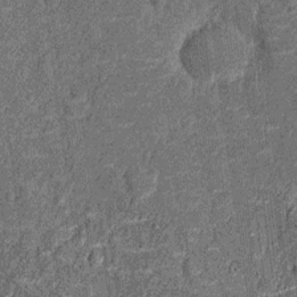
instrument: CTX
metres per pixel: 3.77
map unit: Nhu
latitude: -13.8989
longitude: -23.5182
